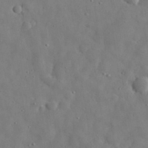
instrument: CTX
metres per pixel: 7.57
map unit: eHh
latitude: 30.7813
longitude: -73.7639
